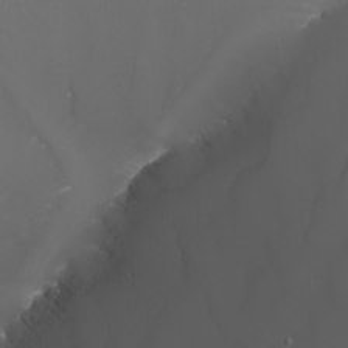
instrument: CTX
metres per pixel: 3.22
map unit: Nhu
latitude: -8.9353
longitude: -94.4790
